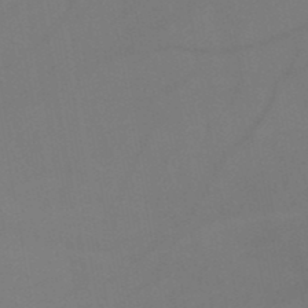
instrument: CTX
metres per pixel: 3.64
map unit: HNb
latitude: -50.7841
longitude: -44.4412
